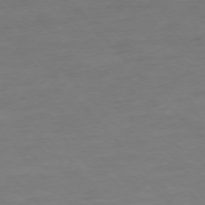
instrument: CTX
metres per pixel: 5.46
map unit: Ap
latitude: -76.9164
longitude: -83.2914
